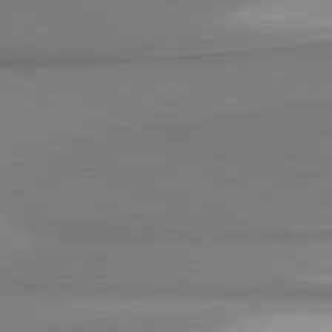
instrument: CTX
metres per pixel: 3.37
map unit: lApd
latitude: 81.3104
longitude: 165.5022
